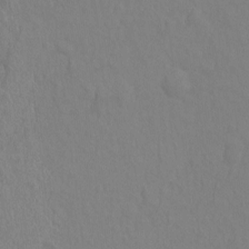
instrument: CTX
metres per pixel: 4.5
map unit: Hto
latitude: -10.9164
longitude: -38.2711
